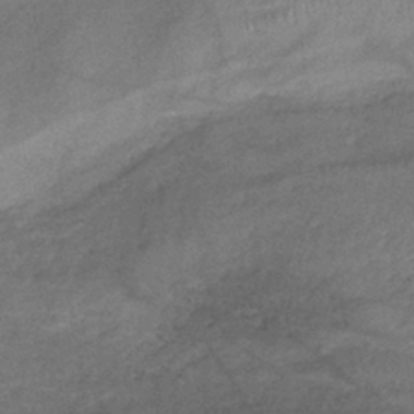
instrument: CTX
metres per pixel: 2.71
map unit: lHb
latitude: -40.1795
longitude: 74.9731
